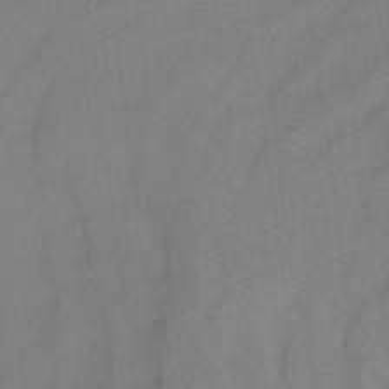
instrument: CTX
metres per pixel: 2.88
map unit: Nhu
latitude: -15.3321
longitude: -53.7450
